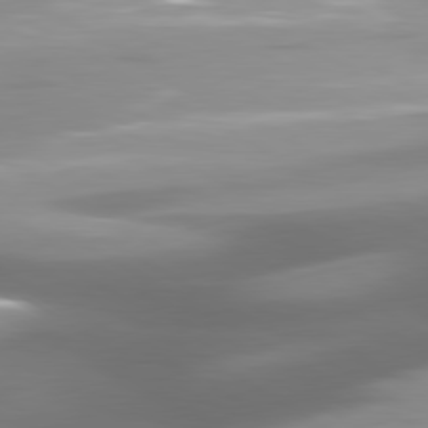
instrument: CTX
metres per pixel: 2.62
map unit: lApd
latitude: 80.0633
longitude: -139.7639
